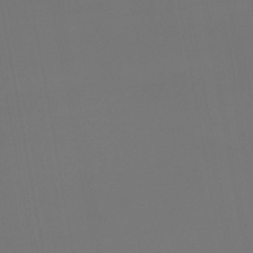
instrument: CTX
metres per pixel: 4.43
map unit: lHb
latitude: -47.4832
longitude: 71.3321
